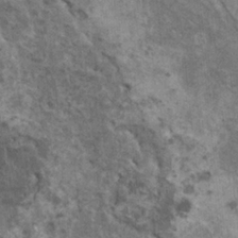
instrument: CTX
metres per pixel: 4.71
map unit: HNhu
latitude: 3.3670
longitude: 4.2172
